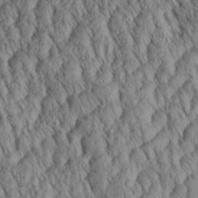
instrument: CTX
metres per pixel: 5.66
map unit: Aa
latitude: 30.1578
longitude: -137.9528
